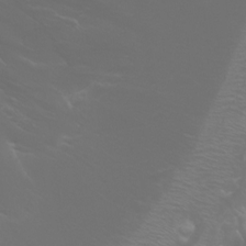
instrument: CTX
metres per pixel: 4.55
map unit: Aa
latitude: -5.6533
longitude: -72.1011
